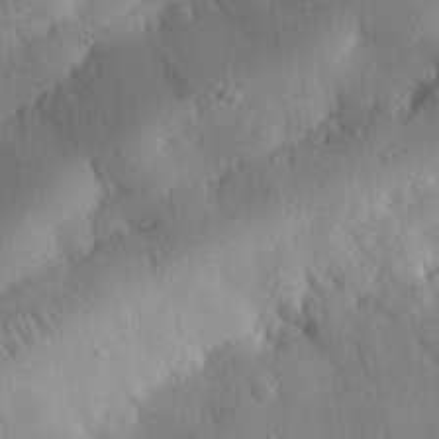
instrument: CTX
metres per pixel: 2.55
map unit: eHh
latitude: 30.5546
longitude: -76.3467
